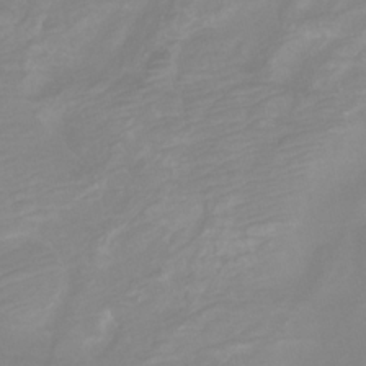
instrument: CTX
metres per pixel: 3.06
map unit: Nhu
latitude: -9.2943
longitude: -71.0458
